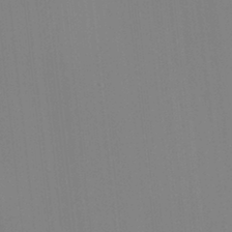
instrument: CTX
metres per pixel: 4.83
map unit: HNhu
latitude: 7.3104
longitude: 1.7667
